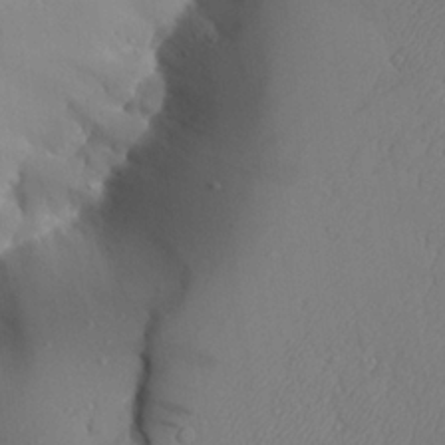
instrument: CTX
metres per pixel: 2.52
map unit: Aa
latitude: 24.1955
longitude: -127.9528
